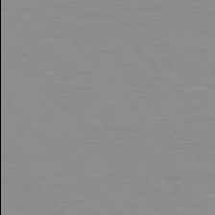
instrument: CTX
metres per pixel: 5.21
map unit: Hpe
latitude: 76.6679
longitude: -153.9906
